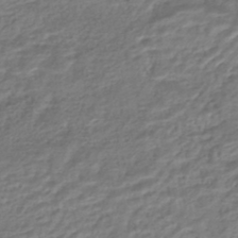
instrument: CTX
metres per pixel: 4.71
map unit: HNhu
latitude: -44.5007
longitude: 102.5763
